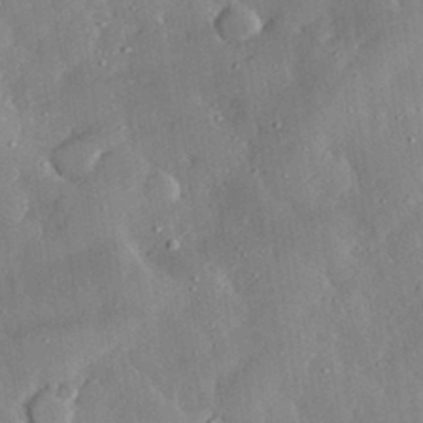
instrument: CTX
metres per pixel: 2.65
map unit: lHvf
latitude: 33.2726
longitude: -92.0255
